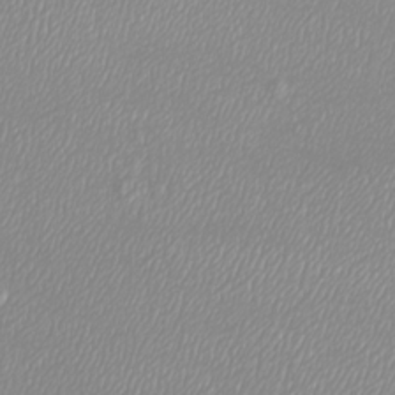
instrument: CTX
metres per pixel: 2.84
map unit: Htu
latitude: -6.3495
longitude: -73.4238
